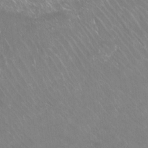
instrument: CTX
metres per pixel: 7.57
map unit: Ht
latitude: -9.5966
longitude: -38.5546
